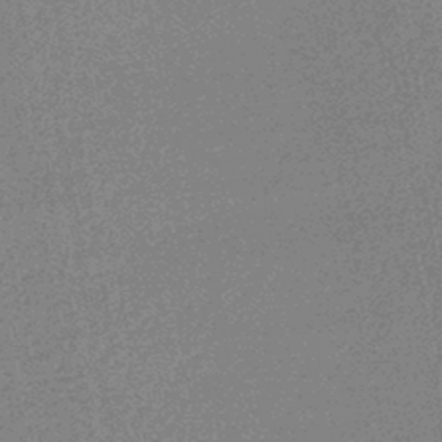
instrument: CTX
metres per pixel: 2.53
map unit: HNhu
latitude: -42.9163
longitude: 99.2376
